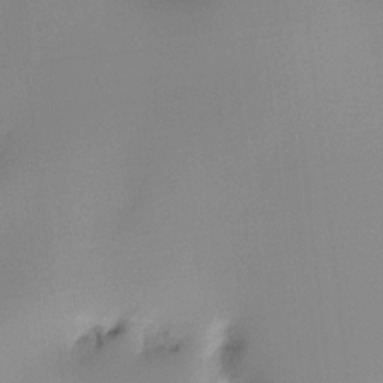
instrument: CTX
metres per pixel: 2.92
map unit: Ht
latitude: -16.4629
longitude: -48.5168
